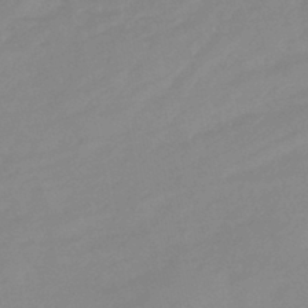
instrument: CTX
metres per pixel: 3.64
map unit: eHb
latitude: -44.2551
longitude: 84.6896
